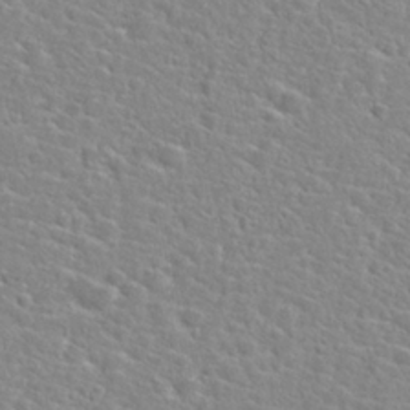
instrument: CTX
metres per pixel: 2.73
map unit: Hto
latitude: 25.2348
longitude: -48.0633
